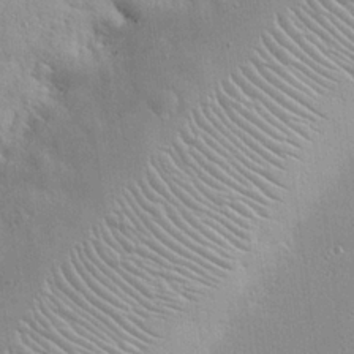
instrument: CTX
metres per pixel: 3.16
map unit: eHh
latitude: 24.5923
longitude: -90.1200
